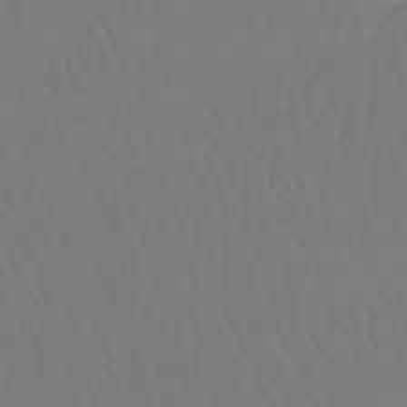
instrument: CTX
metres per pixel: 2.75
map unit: lHb
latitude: -43.0108
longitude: 67.0864
